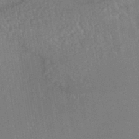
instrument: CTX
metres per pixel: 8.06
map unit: HNhu
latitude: -42.5573
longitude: 94.3684
